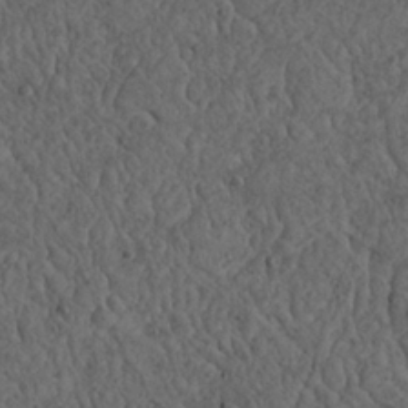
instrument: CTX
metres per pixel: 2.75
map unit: Nhu
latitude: 22.5924
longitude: -68.0633
